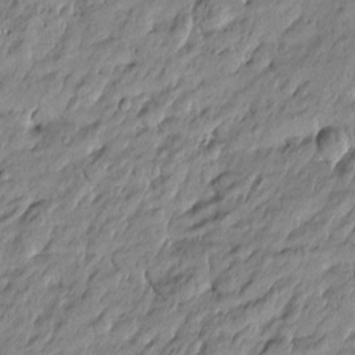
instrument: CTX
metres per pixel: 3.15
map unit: Htu
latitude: -5.0864
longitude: 177.0675
